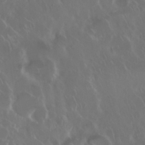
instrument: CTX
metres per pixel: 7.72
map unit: Nhu
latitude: 29.4615
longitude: -60.2144
